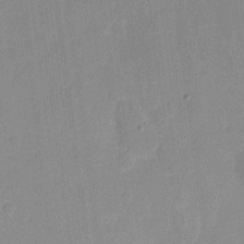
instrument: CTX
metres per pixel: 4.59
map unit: eHh
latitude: 7.1403
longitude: -66.7813
